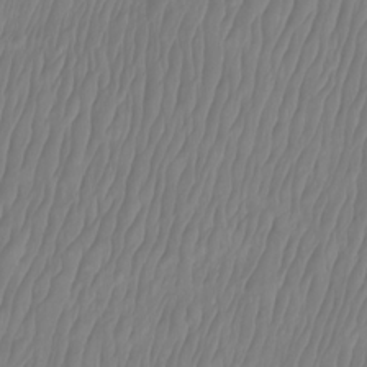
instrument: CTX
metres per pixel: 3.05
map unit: Htu
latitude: -9.2376
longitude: -74.9514
